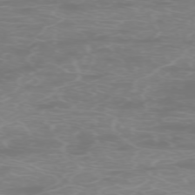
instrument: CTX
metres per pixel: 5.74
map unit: Hpe
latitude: -73.6722
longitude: 4.9919
